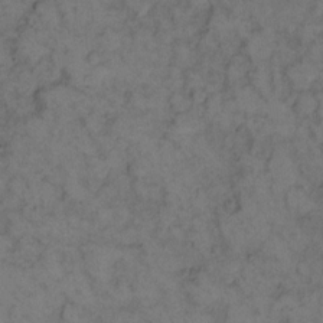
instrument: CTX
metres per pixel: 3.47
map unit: eHh
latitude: 12.0255
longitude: -63.1970
